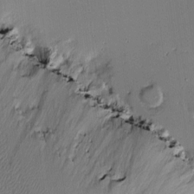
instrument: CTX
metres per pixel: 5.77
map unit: Htu
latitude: -5.9556
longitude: 176.2362
